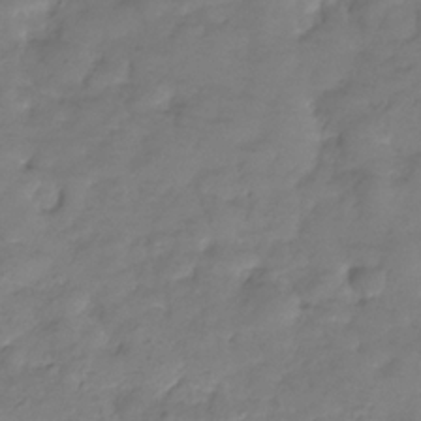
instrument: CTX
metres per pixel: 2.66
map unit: Hve
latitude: -33.1998
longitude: 91.2187
